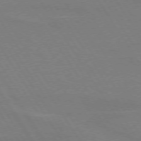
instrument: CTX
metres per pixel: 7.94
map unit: lApd
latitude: 73.9339
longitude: -56.2144
